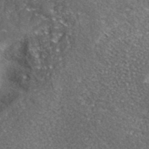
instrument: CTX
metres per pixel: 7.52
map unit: ANa
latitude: 39.2726
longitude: -91.3293
